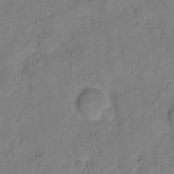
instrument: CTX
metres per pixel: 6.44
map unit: eHh
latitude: 10.7057
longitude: -64.5357
